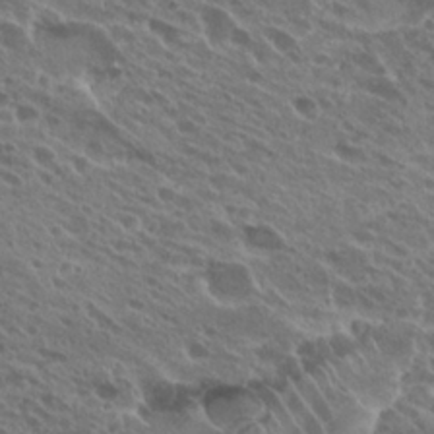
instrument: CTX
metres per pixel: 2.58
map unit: Hto
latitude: 25.5749
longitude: -40.3089
